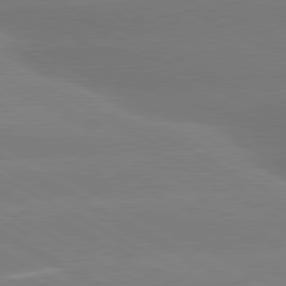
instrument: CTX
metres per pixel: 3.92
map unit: lApd
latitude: 80.6113
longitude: -147.3482
